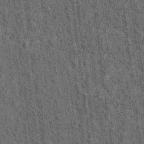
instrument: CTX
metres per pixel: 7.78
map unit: Hto
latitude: 15.5183
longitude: -35.9906
